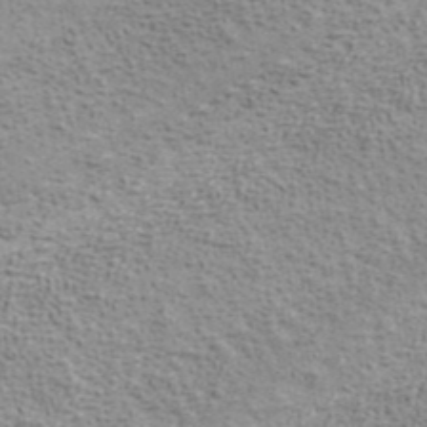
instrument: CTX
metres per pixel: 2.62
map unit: ANa
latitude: 42.0444
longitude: 17.6722
